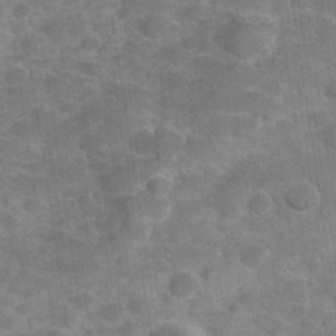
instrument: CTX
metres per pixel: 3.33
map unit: Hve
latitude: 31.8017
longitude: 151.7289
